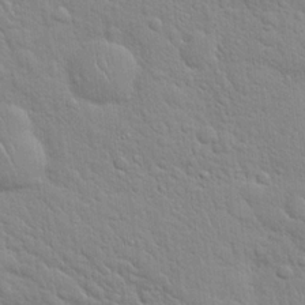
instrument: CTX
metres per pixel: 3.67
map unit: Hto
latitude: 20.1389
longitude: -51.9339
